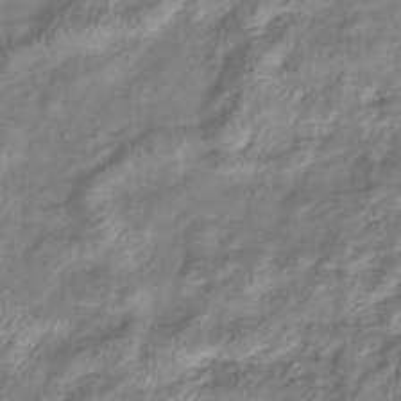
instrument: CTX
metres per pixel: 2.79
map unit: eHb
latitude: -37.3698
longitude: 76.0283
